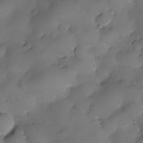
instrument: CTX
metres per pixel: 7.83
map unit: eHh
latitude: -23.6344
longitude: 15.3510
